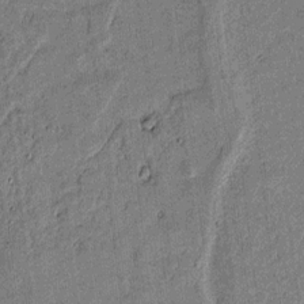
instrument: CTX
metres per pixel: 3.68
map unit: lAvf
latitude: 4.2333
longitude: 168.8219
